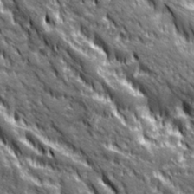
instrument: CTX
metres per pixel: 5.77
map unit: Ave
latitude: 20.0633
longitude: -134.8191
